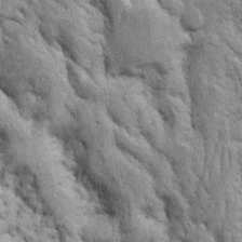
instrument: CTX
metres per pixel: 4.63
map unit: Htu
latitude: -3.9745
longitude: 150.9919
